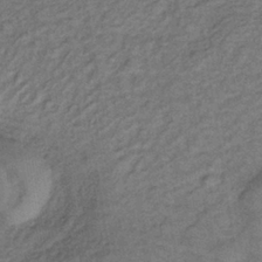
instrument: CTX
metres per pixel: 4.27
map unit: lHb
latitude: -35.8422
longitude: 70.4629
